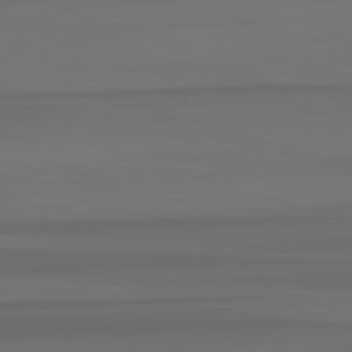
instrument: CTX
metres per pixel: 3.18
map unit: lApd
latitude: 82.8569
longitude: -179.5749
